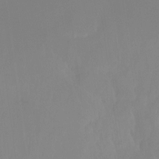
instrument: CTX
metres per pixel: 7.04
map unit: Ht
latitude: -12.8030
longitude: -50.1577
